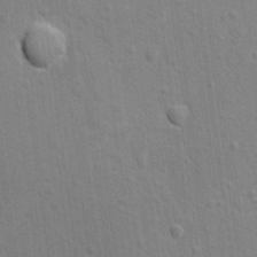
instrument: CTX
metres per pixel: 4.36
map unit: lAvf
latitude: -8.8597
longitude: -120.5924
